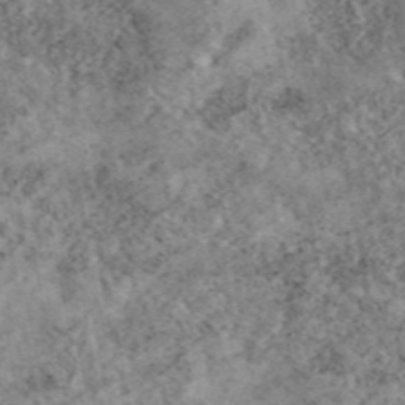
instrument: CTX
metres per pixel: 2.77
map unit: eAb
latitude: 45.4804
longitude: 128.8786
